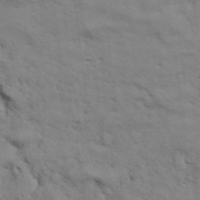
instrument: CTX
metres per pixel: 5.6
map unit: Aa
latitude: 33.2915
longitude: -136.1578
